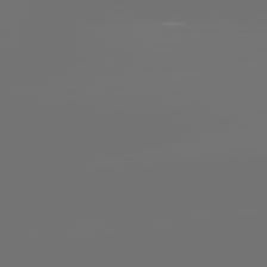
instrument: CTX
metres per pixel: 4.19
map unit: lApd
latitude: 82.0255
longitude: -154.2145
